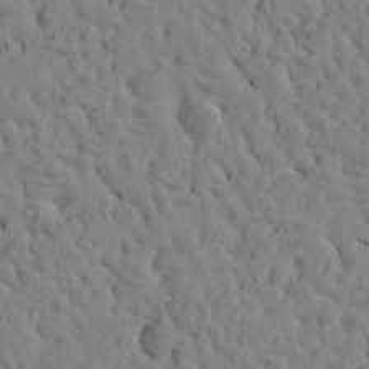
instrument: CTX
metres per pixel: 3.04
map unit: Htu
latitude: -2.4440
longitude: 178.9163
